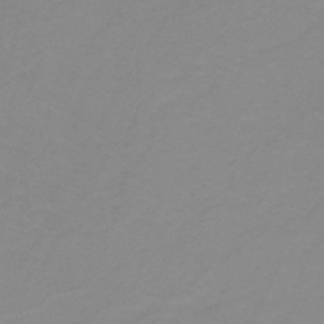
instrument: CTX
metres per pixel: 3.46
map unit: lHb
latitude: -31.7855
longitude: 66.5763
